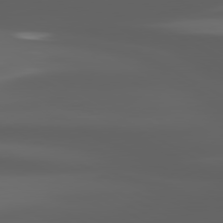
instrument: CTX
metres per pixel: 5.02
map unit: lApd
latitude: 80.3845
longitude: -140.4034
